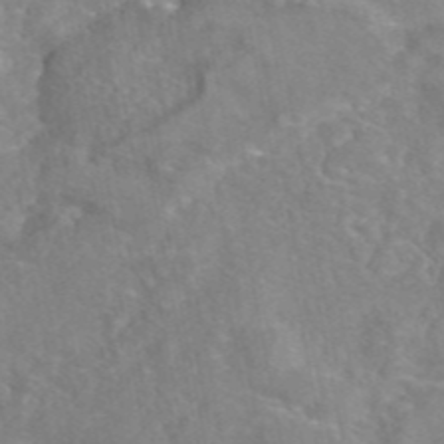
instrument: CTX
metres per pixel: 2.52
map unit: eAb
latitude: 45.4804
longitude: 107.9745
